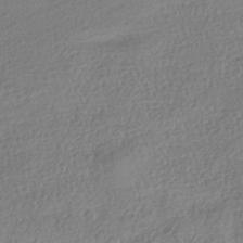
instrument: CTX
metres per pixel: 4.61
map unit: HNhu
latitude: -41.4832
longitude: 98.4440
